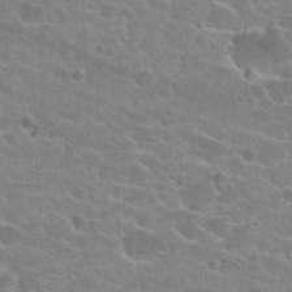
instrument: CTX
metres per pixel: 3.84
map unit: Hto
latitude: 24.3089
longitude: -43.9528
